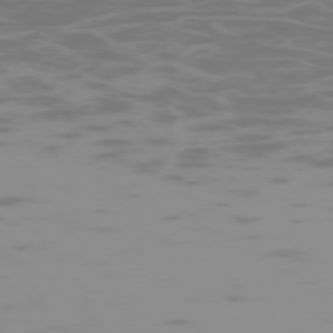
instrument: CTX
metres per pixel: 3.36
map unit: Hpe
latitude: -74.4062
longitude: 6.8219
